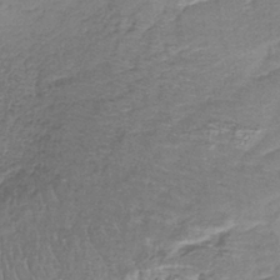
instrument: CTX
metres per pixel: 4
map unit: lHb
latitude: -39.0487
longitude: 61.2754
